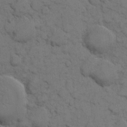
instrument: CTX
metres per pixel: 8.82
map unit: eHh
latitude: 7.9150
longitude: -65.0647
